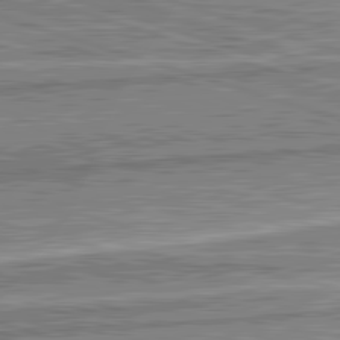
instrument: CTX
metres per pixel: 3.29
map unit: lApd
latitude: 82.6112
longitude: 166.8408
